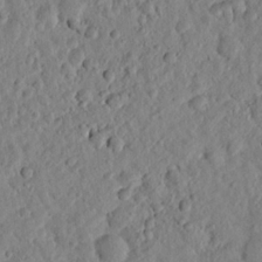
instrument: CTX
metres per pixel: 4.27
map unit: lHvf
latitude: 14.9514
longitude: 179.1242
